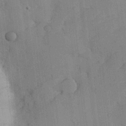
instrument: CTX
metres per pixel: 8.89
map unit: Hve
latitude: 25.9528
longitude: 149.0298
